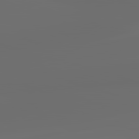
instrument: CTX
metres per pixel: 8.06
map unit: lApd
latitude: 83.5749
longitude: -129.7638
